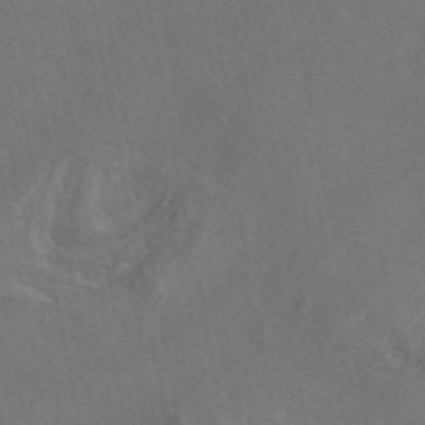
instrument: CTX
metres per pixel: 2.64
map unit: eAb
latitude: 46.9514
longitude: 109.8611
